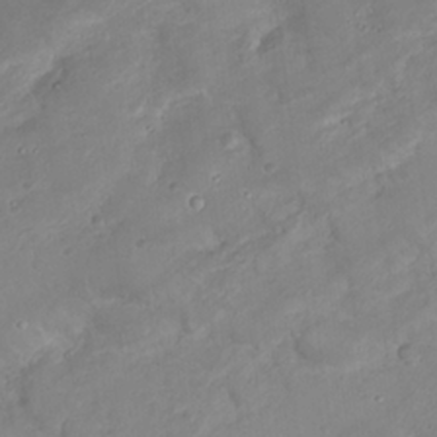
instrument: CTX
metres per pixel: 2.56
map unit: Nhu
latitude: 23.0647
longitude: -62.6113
